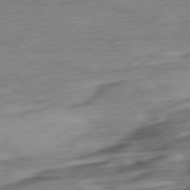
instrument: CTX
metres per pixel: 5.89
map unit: Ap
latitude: -76.6141
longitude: -76.4979
